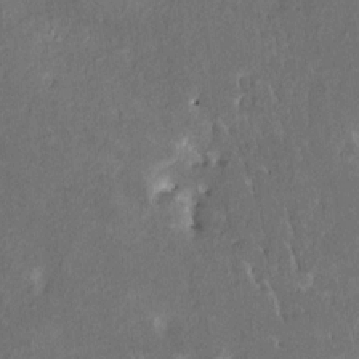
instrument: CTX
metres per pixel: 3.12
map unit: HNhu
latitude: 6.3656
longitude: 3.3509
